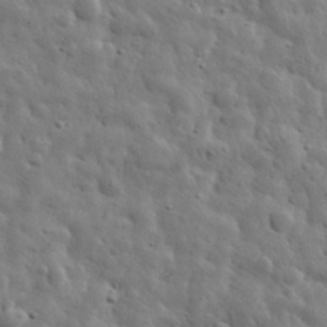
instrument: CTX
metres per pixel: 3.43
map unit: eHh
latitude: 31.4427
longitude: -73.7072
